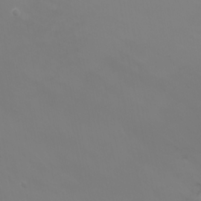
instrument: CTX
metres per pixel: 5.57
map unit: Nhu
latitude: -7.8989
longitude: -82.8191
